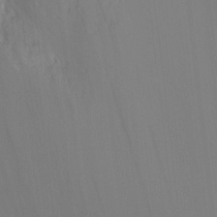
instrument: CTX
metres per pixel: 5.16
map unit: Ht
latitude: -9.3698
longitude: -24.2144
